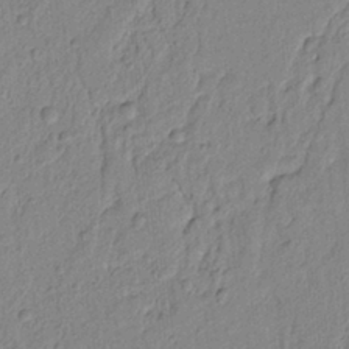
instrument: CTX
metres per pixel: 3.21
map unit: lAvf
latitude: 6.4790
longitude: 165.5966
